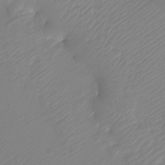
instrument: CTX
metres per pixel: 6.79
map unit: Htu
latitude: -12.8975
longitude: -49.4048
